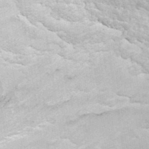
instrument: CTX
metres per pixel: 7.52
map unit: ANa
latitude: 40.4601
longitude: 20.6329
